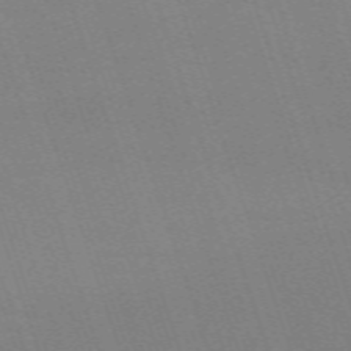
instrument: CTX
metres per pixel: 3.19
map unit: eHh
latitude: -64.6141
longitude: 51.3887
